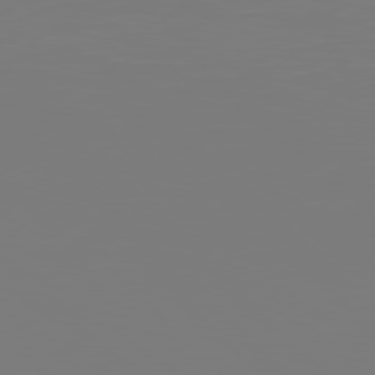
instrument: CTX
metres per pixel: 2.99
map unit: Hpe
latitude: 77.4048
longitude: -176.7057
